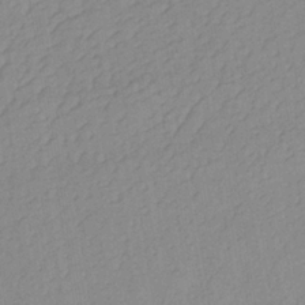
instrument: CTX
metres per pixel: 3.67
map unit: lHb
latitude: -34.5007
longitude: 71.9556
